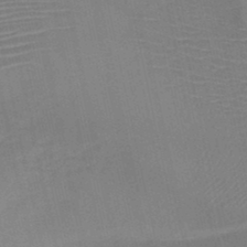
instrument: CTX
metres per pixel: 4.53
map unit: HNb
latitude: -46.7841
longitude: -41.3859
